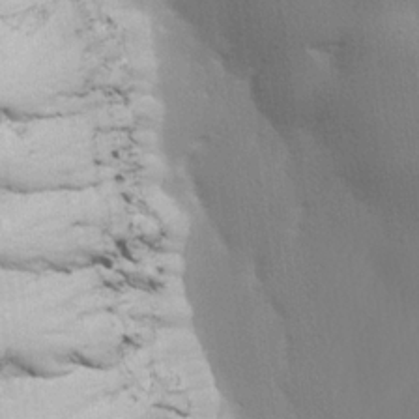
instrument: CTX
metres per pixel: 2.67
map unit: lHvf
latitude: 22.5924
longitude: 141.4454
